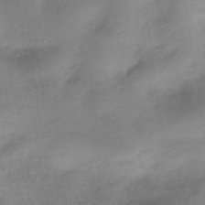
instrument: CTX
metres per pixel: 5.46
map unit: HNhu
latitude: -40.8975
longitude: 92.6896
